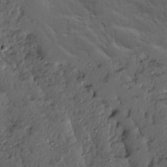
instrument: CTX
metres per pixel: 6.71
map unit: Ave
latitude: 13.6883
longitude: -134.4601
